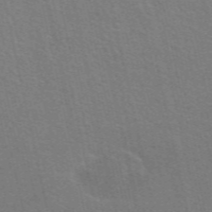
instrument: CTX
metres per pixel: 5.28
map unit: eAb
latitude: 51.2726
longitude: 111.1809
